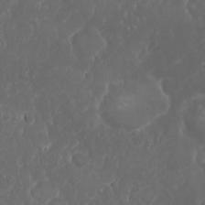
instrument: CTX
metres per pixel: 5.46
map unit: Nhu
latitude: 23.9717
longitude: -59.6316
